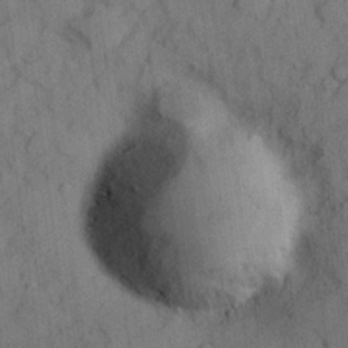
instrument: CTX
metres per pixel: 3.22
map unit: Hve
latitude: 24.8380
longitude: 147.8422
